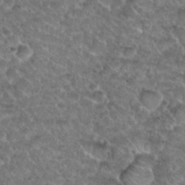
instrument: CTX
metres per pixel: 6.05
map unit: Nhu
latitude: 29.8772
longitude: -49.9339
